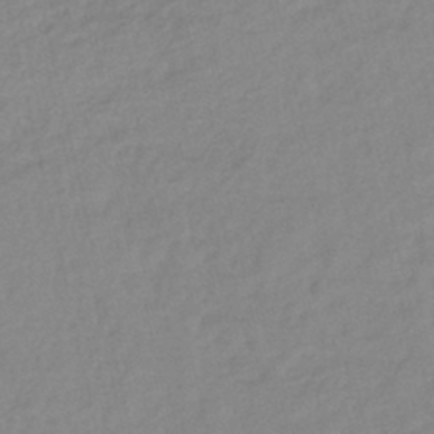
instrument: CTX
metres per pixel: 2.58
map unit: lHb
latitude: -41.3132
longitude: 76.1228
